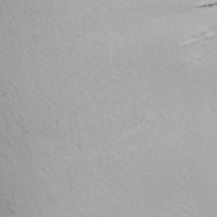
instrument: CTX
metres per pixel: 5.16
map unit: lAa
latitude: -10.5385
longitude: -125.5182
